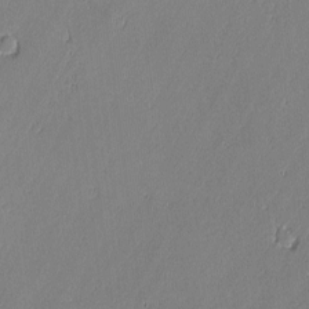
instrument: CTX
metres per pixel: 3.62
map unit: lAvf
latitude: -0.4440
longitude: -106.6679
